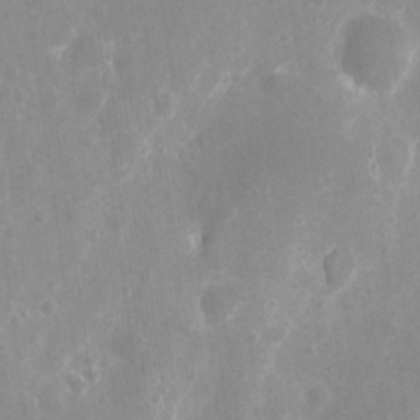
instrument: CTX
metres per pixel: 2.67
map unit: eHh
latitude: 8.3090
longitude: -70.8191
